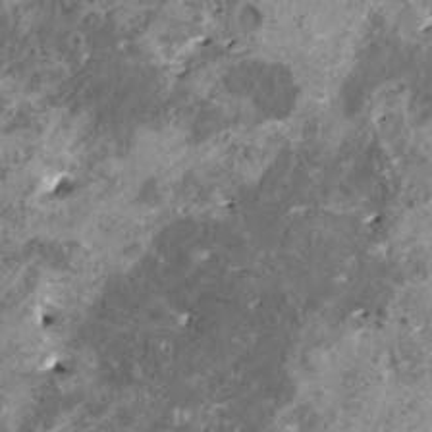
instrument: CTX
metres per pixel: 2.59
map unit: HNhu
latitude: 1.2914
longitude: 5.5966
